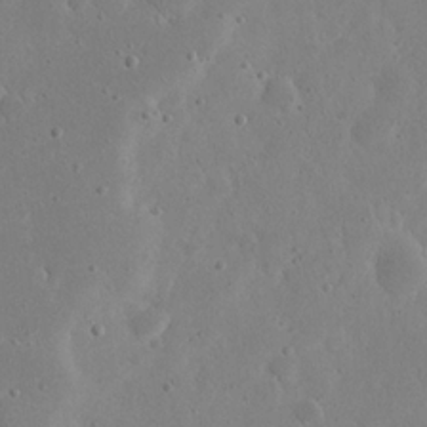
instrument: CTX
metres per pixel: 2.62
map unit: eHh
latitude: 21.6694
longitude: -68.6869
